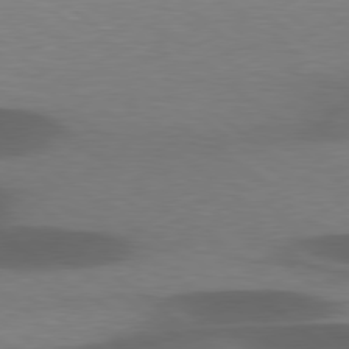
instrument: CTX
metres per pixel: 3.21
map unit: lApd
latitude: 78.6302
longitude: -48.7624
